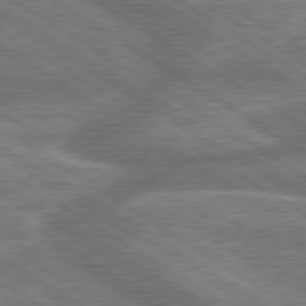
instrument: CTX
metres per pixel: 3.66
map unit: lApd
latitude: 79.9339
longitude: -170.3278
